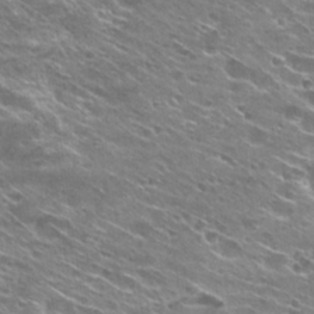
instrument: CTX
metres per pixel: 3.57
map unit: Hto
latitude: 28.2711
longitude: -44.4790
